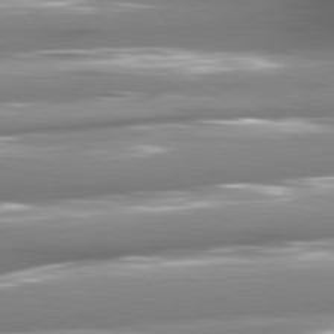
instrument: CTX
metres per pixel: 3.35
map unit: lApd
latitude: 80.8758
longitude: -144.1011
